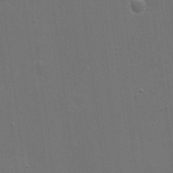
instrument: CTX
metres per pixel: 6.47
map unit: eHh
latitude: 19.9150
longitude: -66.7624
